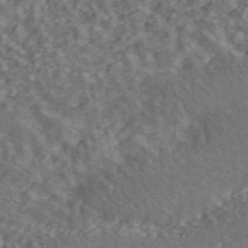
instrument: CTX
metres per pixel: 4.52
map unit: ANa
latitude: 45.3104
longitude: 45.7100
